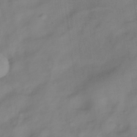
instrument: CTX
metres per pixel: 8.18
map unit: Hve
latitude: -33.2754
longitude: 92.5385
